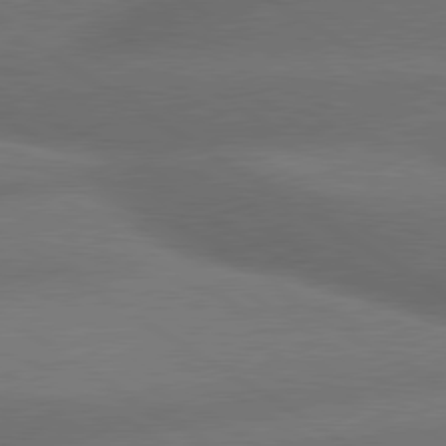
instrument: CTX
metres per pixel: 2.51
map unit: lApd
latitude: 79.7261
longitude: -154.7813
